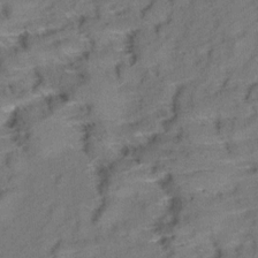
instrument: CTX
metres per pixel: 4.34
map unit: Aa
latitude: 9.6883
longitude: -140.2144
